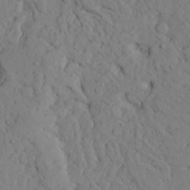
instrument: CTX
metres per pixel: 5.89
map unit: Ave
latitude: 23.8016
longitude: -132.4412
